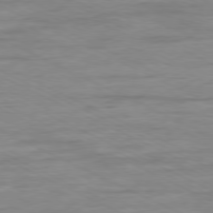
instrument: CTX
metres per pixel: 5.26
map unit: Ap
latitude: -80.0472
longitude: -104.6491
